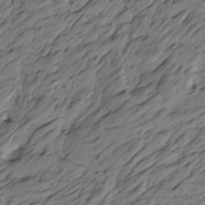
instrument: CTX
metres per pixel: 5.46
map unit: Htu
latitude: -6.1039
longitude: -179.1592
